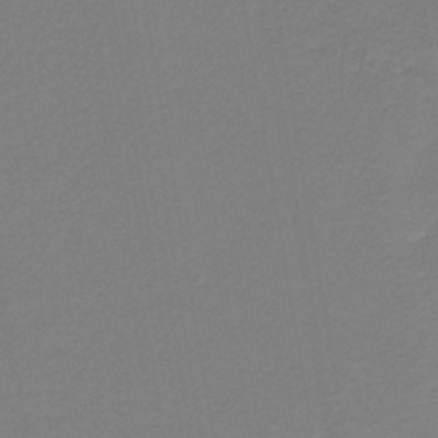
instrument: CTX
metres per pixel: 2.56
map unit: HNb
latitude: -42.9163
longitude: 49.6911
